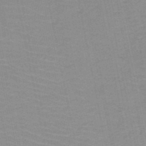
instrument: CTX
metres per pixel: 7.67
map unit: HNb
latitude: -49.5588
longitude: -49.0836
